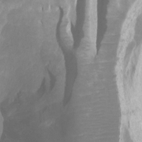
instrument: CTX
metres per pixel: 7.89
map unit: Ht
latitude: -1.8045
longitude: -17.7639
